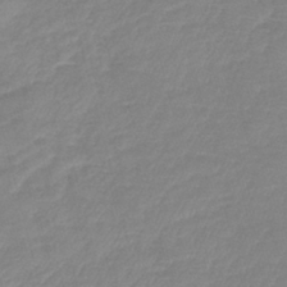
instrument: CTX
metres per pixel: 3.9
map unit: lHb
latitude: -40.6329
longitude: 76.2173
